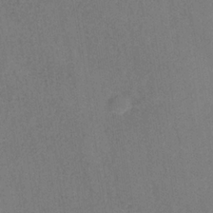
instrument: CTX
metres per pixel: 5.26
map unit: HNb
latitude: -33.9556
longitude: 54.3495
